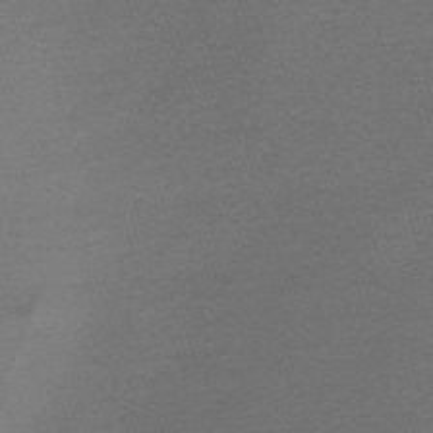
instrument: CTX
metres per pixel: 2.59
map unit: Nve
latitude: -56.9164
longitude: 63.3509
